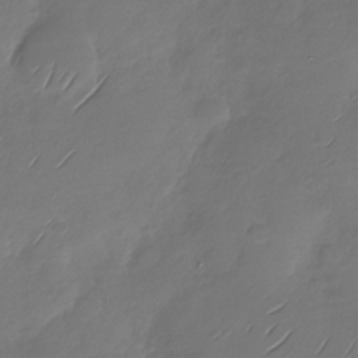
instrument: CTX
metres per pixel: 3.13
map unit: Nhu
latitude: -29.1053
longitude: -60.2522
